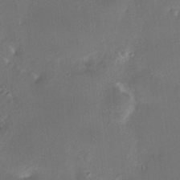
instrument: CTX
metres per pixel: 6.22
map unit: HNhu
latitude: 6.6490
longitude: 7.2754
